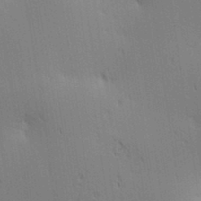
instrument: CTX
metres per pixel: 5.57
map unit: lAa
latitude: 11.2726
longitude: -108.1011
